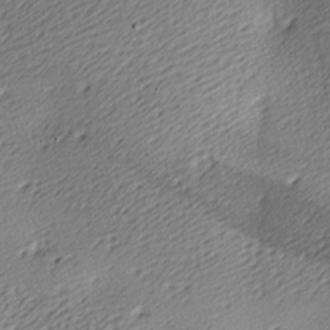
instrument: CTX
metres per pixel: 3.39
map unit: lAa
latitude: -10.0472
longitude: -126.2145
